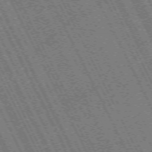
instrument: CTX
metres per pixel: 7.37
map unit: Hpe
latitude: -71.4643
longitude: 14.2173
